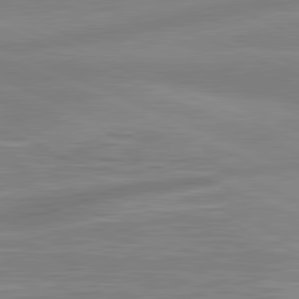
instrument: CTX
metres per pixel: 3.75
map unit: lApd
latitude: 81.4615
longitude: -173.9717
